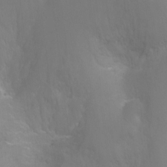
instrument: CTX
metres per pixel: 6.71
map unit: Ht
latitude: -2.7463
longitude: -25.9906
